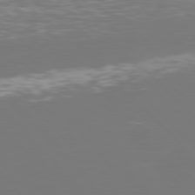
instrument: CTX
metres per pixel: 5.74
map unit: Hpe
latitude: 77.0458
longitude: -169.6883
